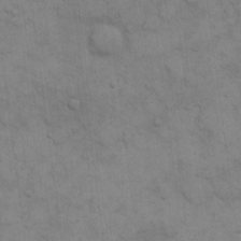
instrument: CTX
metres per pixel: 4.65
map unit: eHh
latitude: 15.7639
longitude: -66.4412
